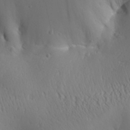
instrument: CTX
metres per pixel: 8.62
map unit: Aa
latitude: 30.0444
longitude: -141.3670
